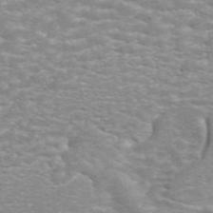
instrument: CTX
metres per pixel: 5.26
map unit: ANa
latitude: 44.8947
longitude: 26.9163
